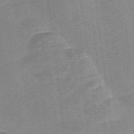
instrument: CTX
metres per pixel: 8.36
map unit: Nve
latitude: -57.4076
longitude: 58.5762
